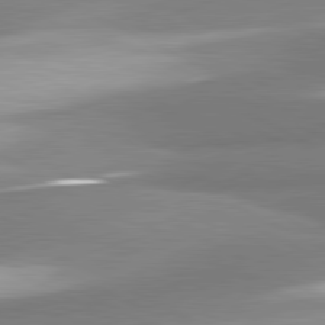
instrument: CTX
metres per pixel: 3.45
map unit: lApd
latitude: 81.1781
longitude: 167.5588
